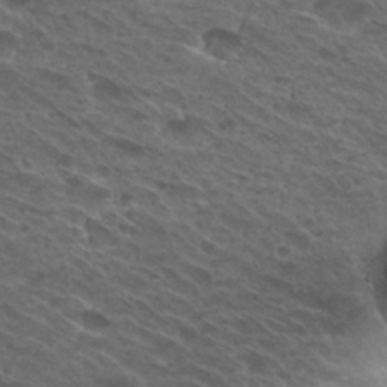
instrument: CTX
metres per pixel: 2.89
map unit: Hto
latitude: 29.8772
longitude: -47.5560
